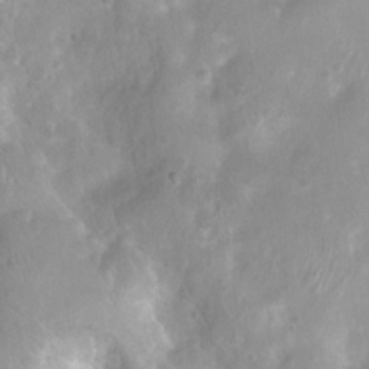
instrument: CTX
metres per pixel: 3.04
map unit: Nhu
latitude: 7.8205
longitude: -21.1781
